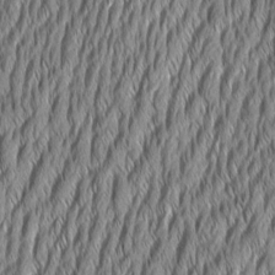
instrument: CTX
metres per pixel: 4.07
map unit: Aa
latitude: 7.5182
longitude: -130.5168
